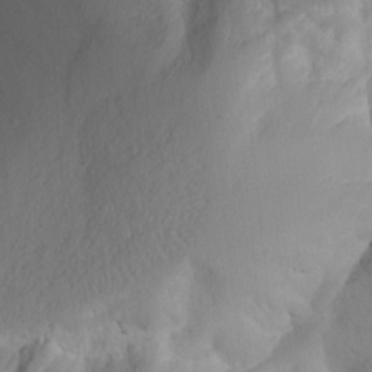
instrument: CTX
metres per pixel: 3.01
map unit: Aa
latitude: 24.6679
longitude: -131.8395
